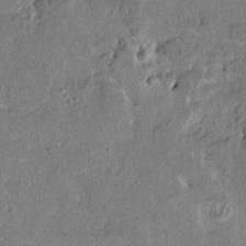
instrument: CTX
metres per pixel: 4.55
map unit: HNhu
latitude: 4.9136
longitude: 3.5399
